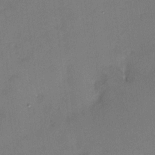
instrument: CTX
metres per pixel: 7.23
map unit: HNhu
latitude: 7.4615
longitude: 3.1431
